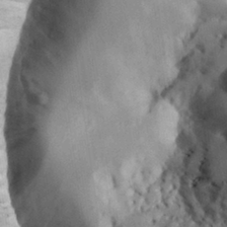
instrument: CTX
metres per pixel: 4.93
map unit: Hve
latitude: 28.6112
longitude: 145.5021
